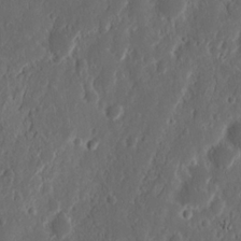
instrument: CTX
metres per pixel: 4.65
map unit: Nhu
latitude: 14.0633
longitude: -73.2159
